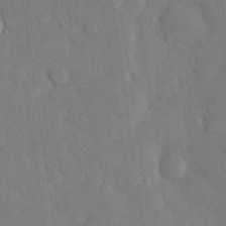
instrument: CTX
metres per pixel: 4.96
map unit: eHh
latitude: 28.5168
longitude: -80.1578
